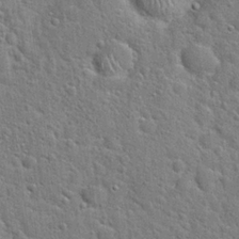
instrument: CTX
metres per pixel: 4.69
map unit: Hto
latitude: 21.6883
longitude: -50.9702
